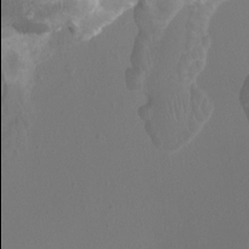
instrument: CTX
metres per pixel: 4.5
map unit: Ht
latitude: -1.8612
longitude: -17.9906
